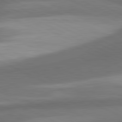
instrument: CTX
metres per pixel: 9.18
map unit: lApd
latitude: 81.2726
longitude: 139.0865
